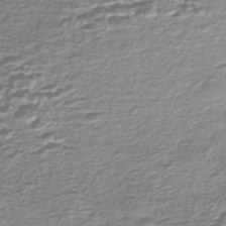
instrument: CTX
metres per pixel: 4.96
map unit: Nhe
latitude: -47.0864
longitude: -171.7827
